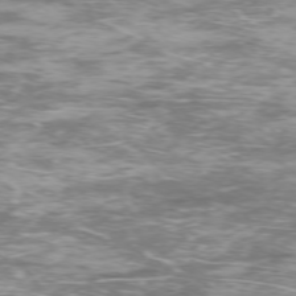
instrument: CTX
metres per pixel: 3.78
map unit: Ap
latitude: -76.5385
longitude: -68.6302
